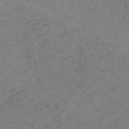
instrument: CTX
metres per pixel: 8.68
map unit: HNb
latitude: -54.1228
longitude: -47.3482
